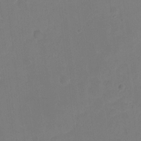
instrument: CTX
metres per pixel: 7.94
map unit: Hto
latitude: -11.2187
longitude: -37.7639
